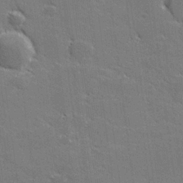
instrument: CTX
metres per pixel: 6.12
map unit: lHvf
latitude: 26.7246
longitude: 142.4062
